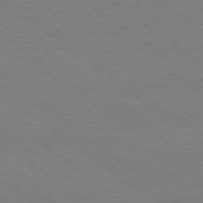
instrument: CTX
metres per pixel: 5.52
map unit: Ap
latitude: -79.1620
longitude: -83.3859
